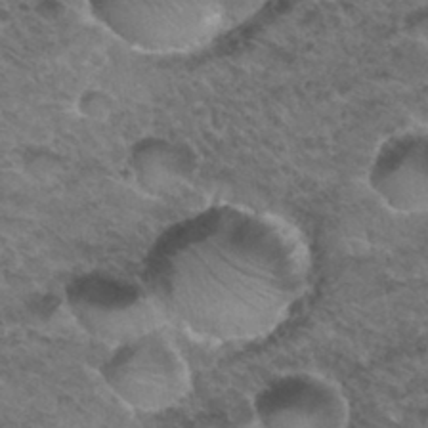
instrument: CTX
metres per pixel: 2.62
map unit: Hto
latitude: 33.5182
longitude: -48.0633
